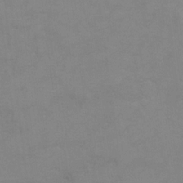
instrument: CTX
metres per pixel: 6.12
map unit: Hto
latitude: 7.4615
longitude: -36.0255
